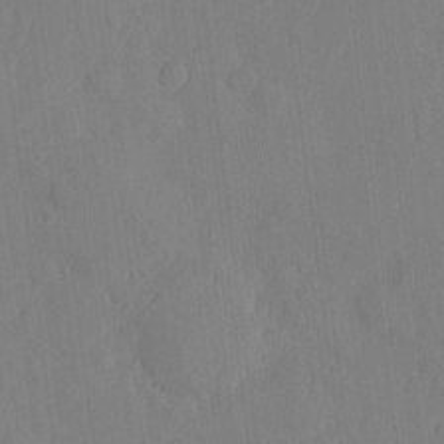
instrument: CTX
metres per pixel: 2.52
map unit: eHh
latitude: 5.8772
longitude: -72.8191
